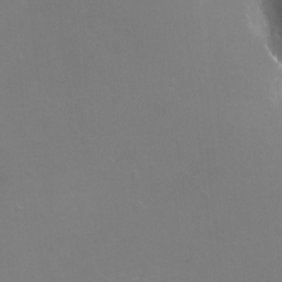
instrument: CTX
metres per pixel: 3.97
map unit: eHh
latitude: -12.2551
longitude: -60.1955
